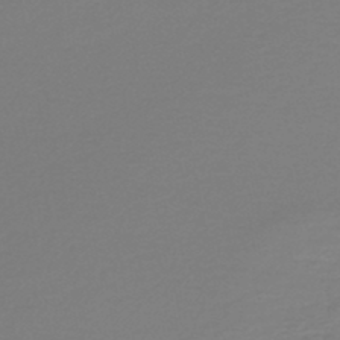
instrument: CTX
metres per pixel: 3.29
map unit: lHb
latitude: -46.2550
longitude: 66.3306
